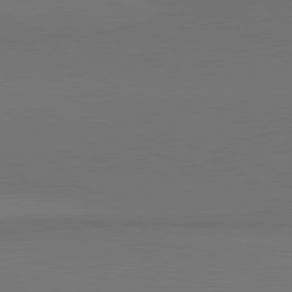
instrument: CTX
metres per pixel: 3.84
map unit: lApd
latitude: 81.0647
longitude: 153.8233
